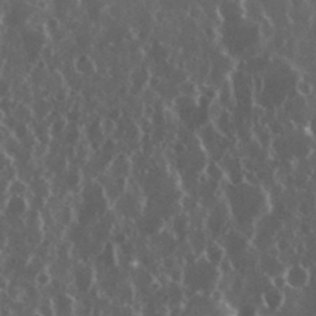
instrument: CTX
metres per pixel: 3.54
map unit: eHh
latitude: 34.6679
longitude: -58.4979
